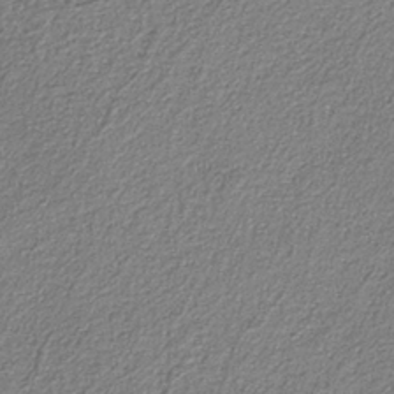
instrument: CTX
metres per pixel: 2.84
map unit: eAb
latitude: -38.1984
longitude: 51.7100
